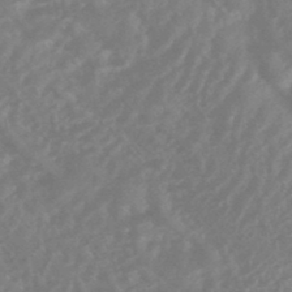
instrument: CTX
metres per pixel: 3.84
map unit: HNhu
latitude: -45.3132
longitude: 91.5022
